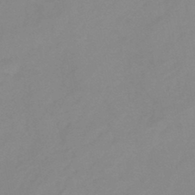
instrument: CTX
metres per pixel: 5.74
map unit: eHb
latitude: -46.0472
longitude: 85.7666
